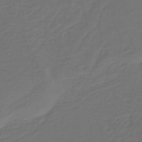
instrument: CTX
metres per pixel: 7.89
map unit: HNb
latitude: -47.6533
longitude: 55.0298
